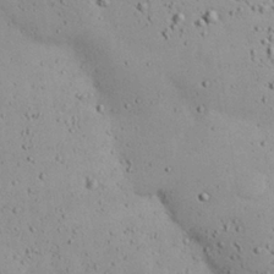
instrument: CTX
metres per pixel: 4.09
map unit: Nhu
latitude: 24.5734
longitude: -72.6680
